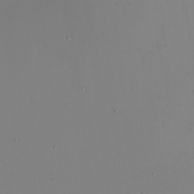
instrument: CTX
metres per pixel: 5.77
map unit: eHh
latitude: -5.0864
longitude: -83.9717
